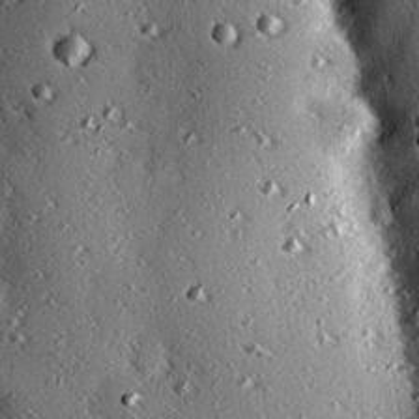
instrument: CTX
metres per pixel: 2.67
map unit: eHh
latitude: 22.1956
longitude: -90.2711
